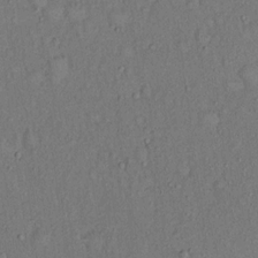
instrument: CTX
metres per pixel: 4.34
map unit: eHh
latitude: 16.1389
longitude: -62.1389
